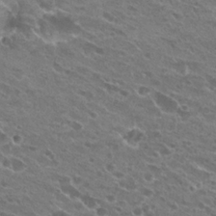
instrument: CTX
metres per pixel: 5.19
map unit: Hto
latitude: 23.7072
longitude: -41.8583
